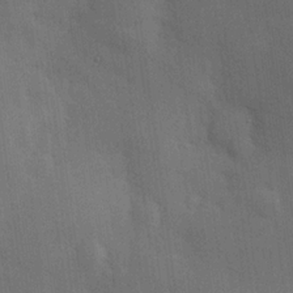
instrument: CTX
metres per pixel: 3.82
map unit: Hve
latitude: 19.6316
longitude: 150.9164
